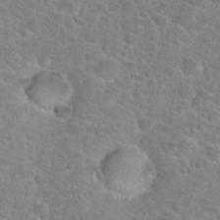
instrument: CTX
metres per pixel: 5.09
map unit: Hto
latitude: 24.5356
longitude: -48.7624
